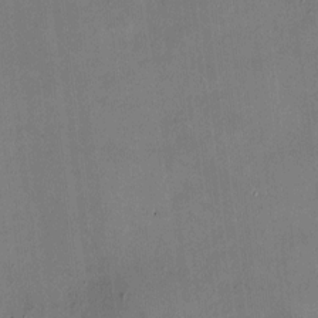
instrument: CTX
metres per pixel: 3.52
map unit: HNhu
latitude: 9.6127
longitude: 11.4643
